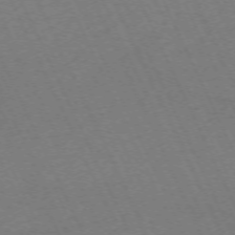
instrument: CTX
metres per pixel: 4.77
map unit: Hpe
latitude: -71.4266
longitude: 12.6896
